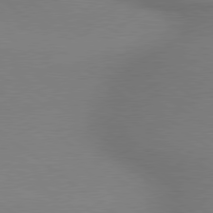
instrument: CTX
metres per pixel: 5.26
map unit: lApd
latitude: 79.1592
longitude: 179.6722
